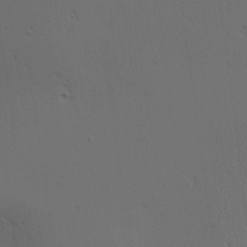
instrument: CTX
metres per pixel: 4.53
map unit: lAa
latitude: 11.8961
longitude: -107.7261
